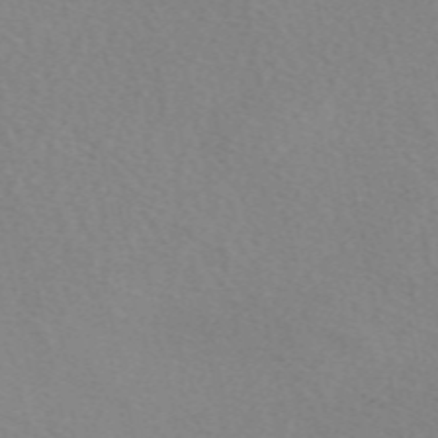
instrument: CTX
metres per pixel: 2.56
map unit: eAb
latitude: 50.4034
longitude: 108.1417
